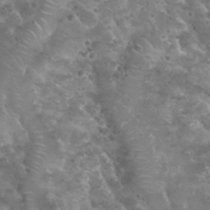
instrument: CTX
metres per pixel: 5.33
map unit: Nhu
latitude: 29.5938
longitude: -50.1200
